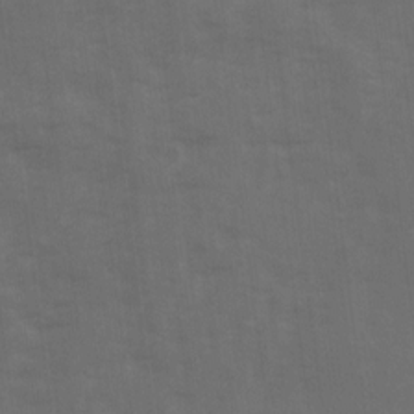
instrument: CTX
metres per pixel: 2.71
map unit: Ave
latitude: 19.1403
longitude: -130.7625
